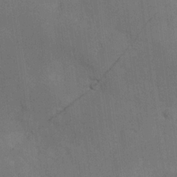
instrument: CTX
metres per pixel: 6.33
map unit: Hve
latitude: 18.6112
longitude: 151.2754
